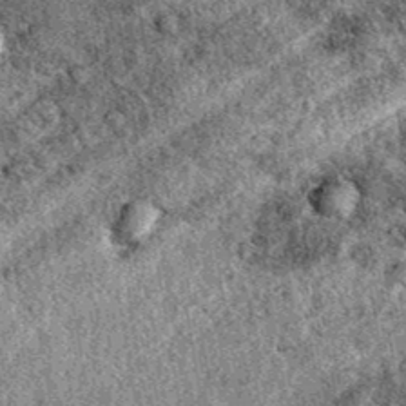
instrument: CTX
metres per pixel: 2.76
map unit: eAb
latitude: 39.0269
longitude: 111.1431
